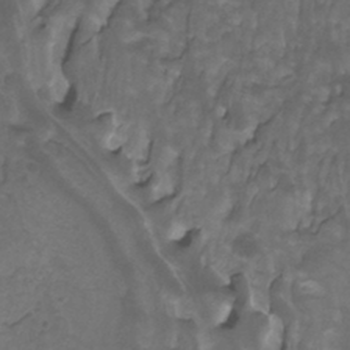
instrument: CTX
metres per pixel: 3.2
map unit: Htu
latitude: -13.2754
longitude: -69.9906
